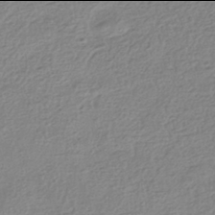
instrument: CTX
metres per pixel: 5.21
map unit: HNhu
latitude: -42.0094
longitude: 99.3698
